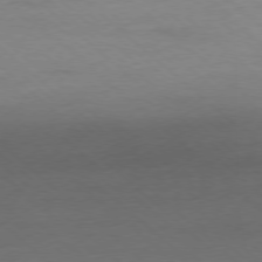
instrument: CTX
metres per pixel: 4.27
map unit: Ap
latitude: -78.2550
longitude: -97.7450
